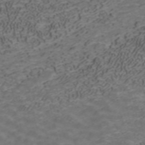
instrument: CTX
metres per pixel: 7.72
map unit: ANa
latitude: 42.0633
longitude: 33.9178
